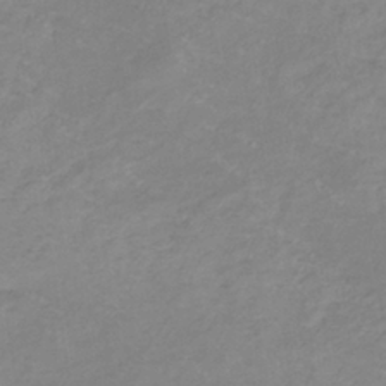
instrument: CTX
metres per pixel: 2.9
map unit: lHb
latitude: -37.6344
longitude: 73.5777
